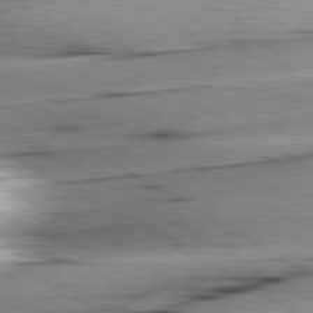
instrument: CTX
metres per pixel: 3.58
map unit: lApd
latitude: 80.2333
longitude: -156.7246
